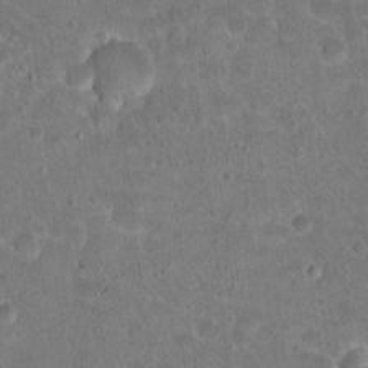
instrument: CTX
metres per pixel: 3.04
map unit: Hto
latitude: 17.8961
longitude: -40.0822
